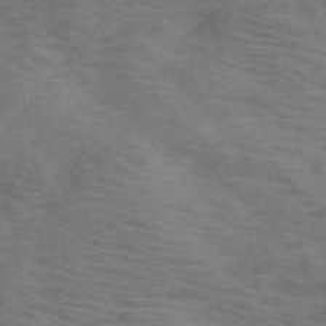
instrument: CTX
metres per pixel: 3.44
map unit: HNb
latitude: -45.9556
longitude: -46.6302
